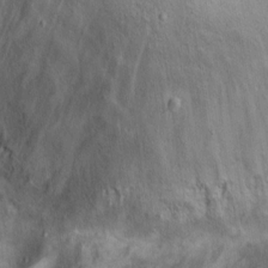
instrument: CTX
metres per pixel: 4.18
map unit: Hto
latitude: 14.0822
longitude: -60.4223
